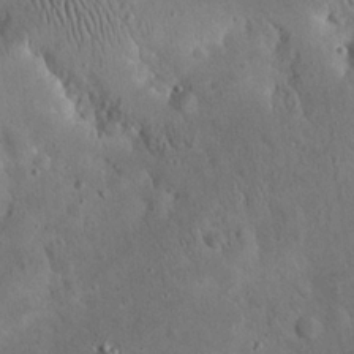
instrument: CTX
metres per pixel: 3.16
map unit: eHh
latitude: 24.1388
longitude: -66.9135
